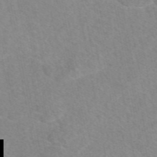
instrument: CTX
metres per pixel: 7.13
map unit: eAb
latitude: 48.2900
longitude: 120.6896
